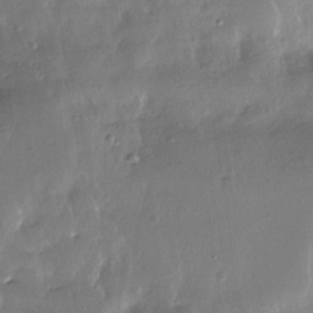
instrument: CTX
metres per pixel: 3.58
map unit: Nhe
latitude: -27.7855
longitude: -110.1956
